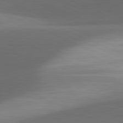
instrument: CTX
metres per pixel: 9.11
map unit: lApd
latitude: 81.6127
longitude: 133.1243
